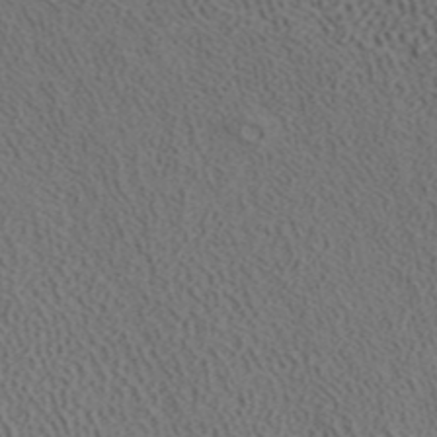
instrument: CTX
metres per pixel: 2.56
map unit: ANa
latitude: 39.4993
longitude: 18.9731
